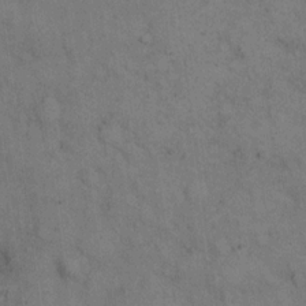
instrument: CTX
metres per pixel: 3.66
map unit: eHh
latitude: 14.9136
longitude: -63.0081
